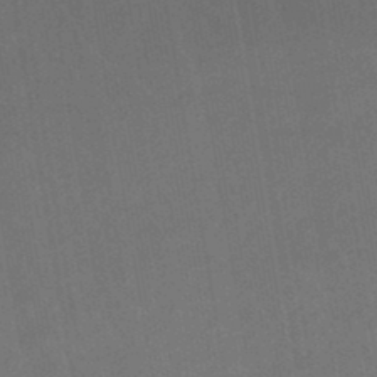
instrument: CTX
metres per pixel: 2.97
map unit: lHb
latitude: -45.0864
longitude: 72.5951
